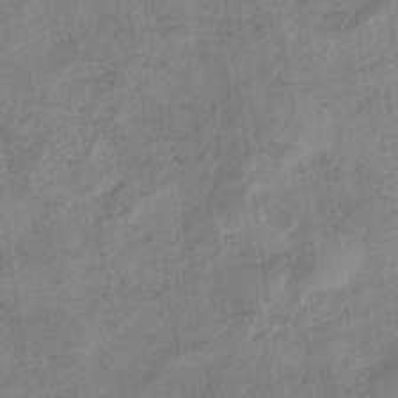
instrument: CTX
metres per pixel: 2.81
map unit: HNb
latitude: -33.1998
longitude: 62.5762
